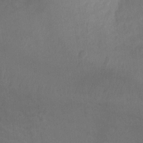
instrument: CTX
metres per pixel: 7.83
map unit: Ht
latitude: 1.8205
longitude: -25.8016
